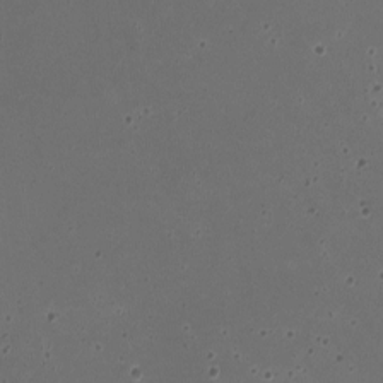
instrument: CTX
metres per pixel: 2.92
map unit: HNhu
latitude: -2.6518
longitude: -2.8002
